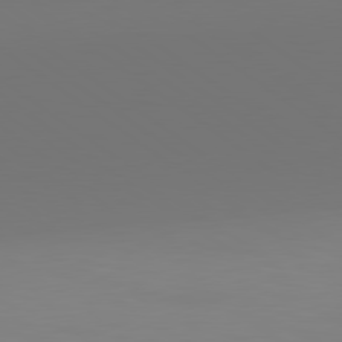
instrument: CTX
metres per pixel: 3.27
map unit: lApd
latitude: 79.8961
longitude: 158.6518
